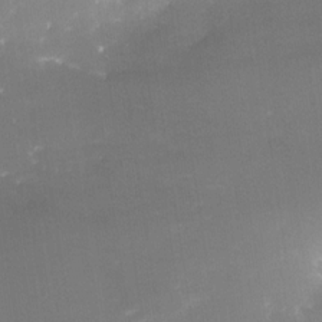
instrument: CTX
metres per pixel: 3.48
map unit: Nhe
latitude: -32.5007
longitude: -116.3467
